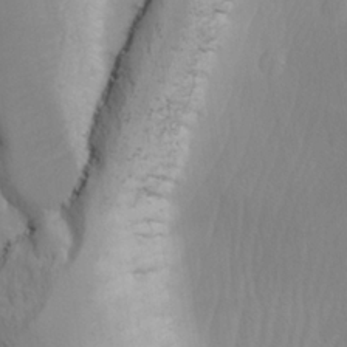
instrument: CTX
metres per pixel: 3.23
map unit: Ave
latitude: -11.3699
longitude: -121.0648
